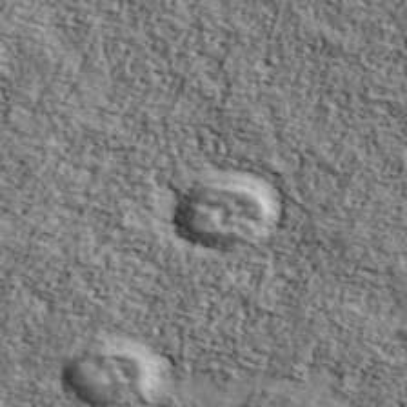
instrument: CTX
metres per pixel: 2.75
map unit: Ave
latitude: 41.9150
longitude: -110.6491
